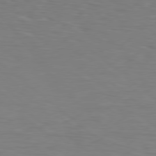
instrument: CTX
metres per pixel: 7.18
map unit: Hpe
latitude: 78.3468
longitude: -149.6694
